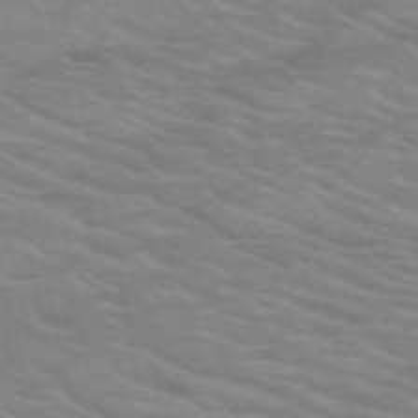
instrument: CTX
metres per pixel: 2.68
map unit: HNb
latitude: -53.2376
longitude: -45.3104
